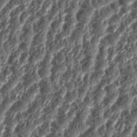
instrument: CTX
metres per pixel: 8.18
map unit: eHh
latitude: 35.4615
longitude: -137.2348
